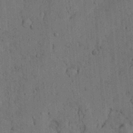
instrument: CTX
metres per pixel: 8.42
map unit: Ave
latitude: 23.7638
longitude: -134.0633
